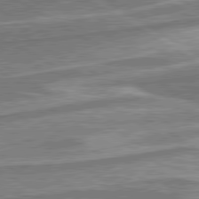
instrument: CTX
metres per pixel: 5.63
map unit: lApd
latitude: 80.4790
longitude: -177.1970
